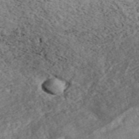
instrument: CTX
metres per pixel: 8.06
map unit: ANa
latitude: 46.8569
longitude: 50.1417
